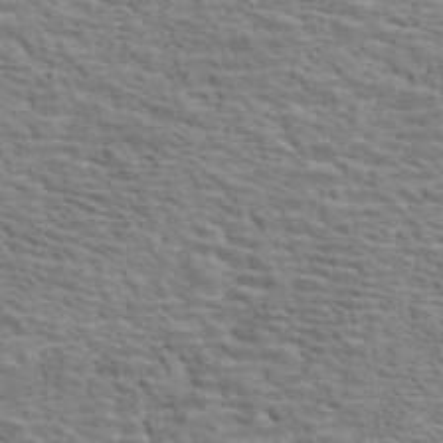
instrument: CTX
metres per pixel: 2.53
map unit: ANa
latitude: 42.2901
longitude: 16.2173
